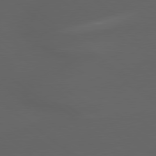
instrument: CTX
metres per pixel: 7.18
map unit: lApd
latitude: 79.1970
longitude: -165.7828
